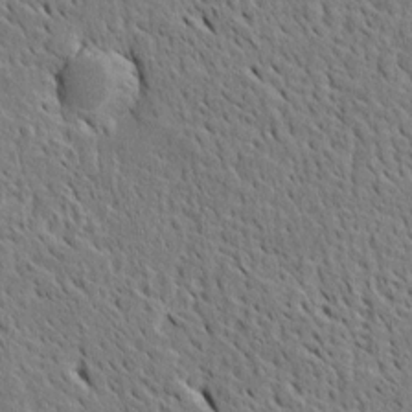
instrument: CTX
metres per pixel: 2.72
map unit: Htu
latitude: -5.2754
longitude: 153.5021
